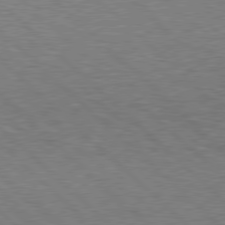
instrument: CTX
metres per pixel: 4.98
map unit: Hpe
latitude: 78.1200
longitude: -158.8380
